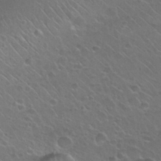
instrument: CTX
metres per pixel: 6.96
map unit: Nhu
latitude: 27.1592
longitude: -51.8394
